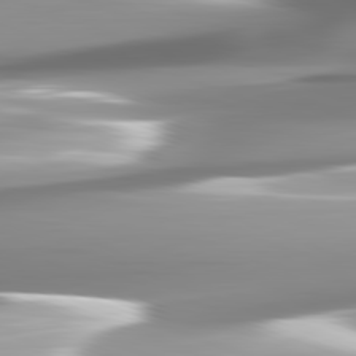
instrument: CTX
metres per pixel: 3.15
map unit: lApd
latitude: 82.3467
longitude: -142.8758
